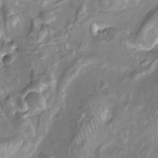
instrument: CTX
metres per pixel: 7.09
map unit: Nhu
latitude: -7.6155
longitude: -93.7260
